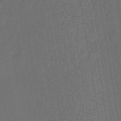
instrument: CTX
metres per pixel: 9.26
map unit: eHb
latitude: -46.2739
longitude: 85.3509
